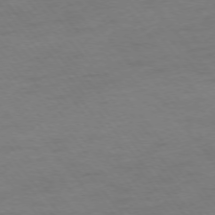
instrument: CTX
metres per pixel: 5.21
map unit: Ap
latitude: -75.7667
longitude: -83.1403
